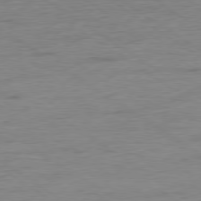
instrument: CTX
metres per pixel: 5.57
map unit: Hpe
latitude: -79.0675
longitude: -21.8017
